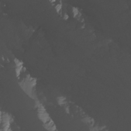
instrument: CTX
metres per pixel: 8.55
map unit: Nhu
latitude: -8.5385
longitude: -81.8583
